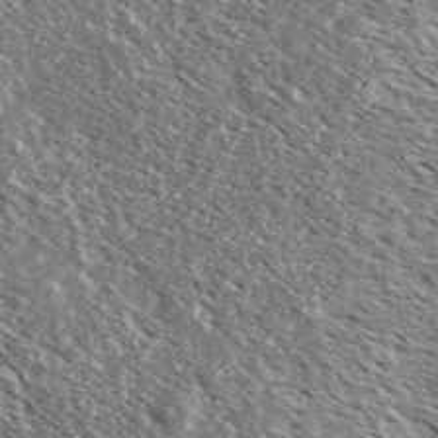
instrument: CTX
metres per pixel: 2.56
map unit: Ave
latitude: 37.8584
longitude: -108.8002
